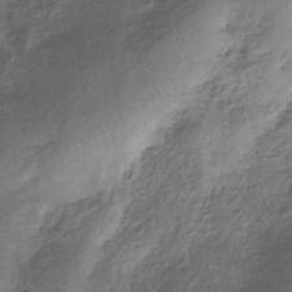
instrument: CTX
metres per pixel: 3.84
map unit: eHb
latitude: -33.0676
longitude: 75.1243
